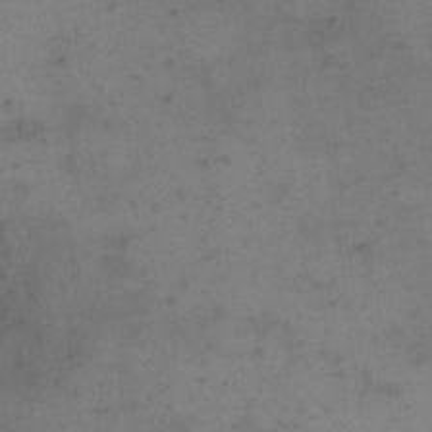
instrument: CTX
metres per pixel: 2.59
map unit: eHh
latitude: 15.4616
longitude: -67.8205
